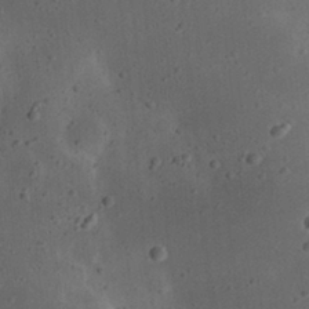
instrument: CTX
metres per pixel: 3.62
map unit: eHh
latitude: 22.8380
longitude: -69.9528
